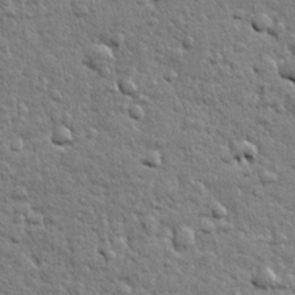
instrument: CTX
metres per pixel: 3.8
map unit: lHvf
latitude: 23.9339
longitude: 143.7099
